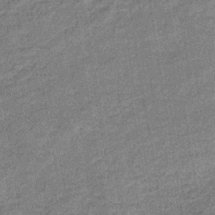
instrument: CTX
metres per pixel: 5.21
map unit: lHb
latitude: -39.4644
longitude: 74.1606
